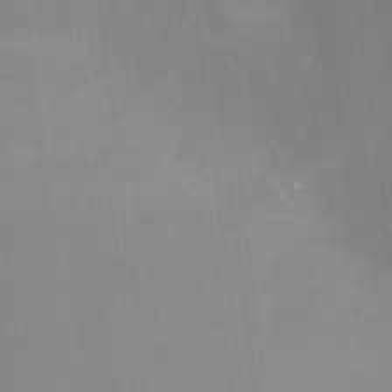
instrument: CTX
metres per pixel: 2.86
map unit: Ht
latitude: -8.2928
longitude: -28.1767
